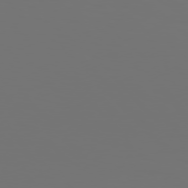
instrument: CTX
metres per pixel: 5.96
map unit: Hpe
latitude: 76.8380
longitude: -134.9136
